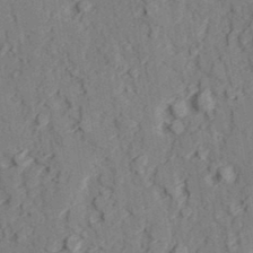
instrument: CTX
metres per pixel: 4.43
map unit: lAvf
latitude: 27.0648
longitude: -109.3481
